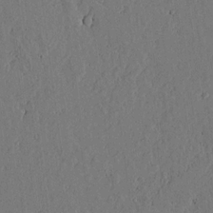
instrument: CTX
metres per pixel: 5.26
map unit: lAvf
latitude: 17.1403
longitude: -125.9150
